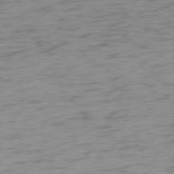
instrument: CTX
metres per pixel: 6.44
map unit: Ap
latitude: -77.2376
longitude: -79.3860
